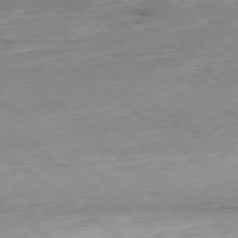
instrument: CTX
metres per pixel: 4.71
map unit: Hpe
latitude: -78.9352
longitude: 11.6155
